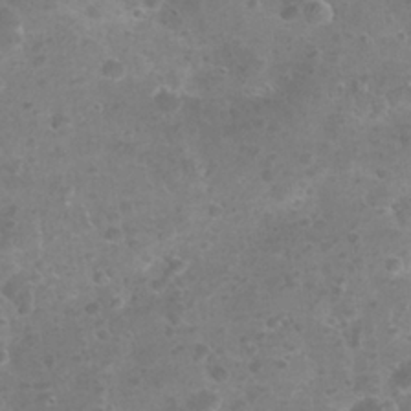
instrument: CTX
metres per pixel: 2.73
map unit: Nhu
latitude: 25.8772
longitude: -52.2712
